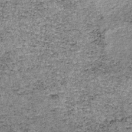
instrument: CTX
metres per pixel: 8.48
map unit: lHb
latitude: -37.5777
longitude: 66.9353
